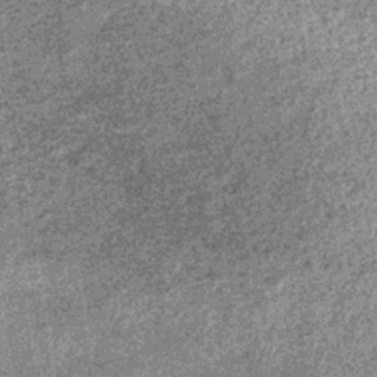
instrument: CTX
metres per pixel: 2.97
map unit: lHb
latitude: -36.0850
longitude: 67.5399
